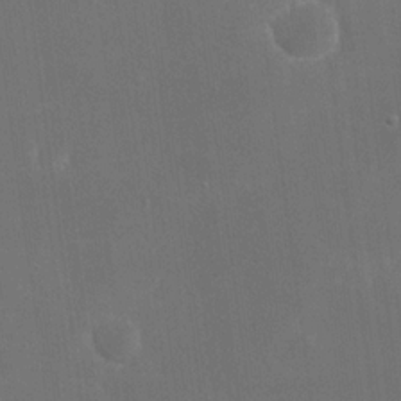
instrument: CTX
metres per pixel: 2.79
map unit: eHh
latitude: 19.4615
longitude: -67.5182
